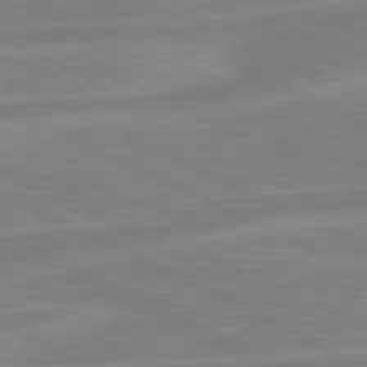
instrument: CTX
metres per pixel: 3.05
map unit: lApd
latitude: 80.8947
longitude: -169.7828
